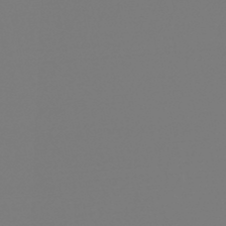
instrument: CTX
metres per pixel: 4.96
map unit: lHb
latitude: -46.1039
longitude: 75.7667
